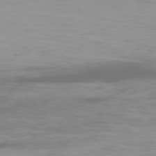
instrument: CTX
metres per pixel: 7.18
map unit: Ap
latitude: -78.8975
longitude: -72.2145
